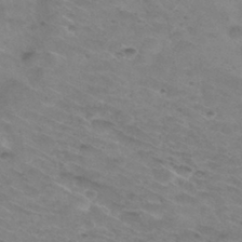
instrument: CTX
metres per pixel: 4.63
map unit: Hto
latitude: 31.4616
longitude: -47.6883
